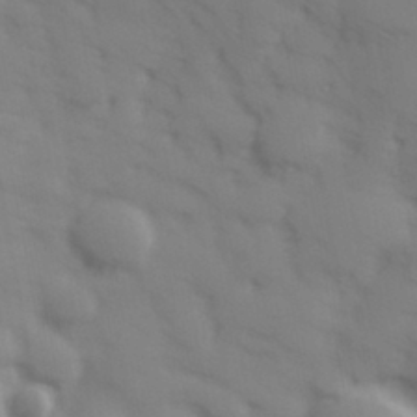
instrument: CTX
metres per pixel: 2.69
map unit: Hve
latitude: 32.9136
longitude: 150.4818
